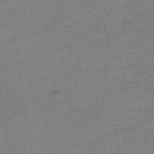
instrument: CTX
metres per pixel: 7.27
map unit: HNb
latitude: -44.4629
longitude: 52.2361
